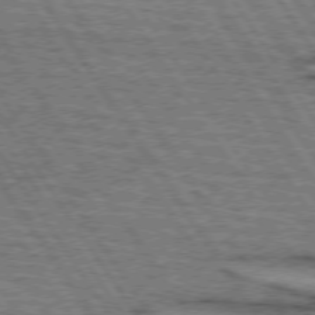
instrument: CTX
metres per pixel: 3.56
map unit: lApd
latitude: 74.0255
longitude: -78.0255
